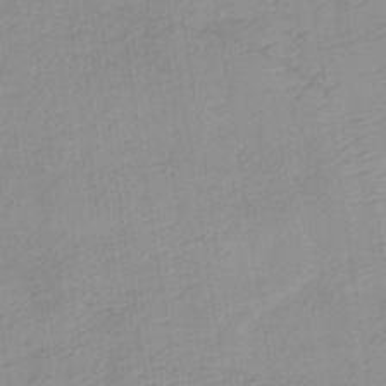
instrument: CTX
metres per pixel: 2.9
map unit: lHb
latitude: -35.8989
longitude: 73.0864
